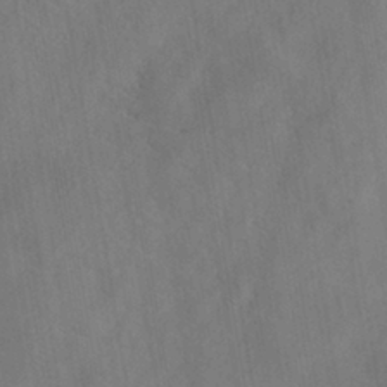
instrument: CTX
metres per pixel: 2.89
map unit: HNhu
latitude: -39.4832
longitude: 107.0865
